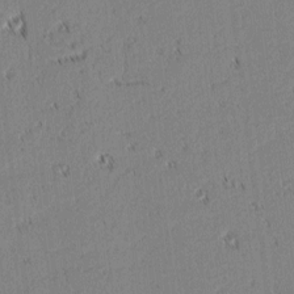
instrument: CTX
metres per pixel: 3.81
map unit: lAvf
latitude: 2.0255
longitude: -107.0269
